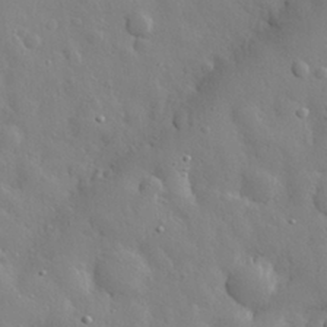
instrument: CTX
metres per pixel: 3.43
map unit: eHh
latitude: 28.9325
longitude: -78.5735
